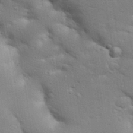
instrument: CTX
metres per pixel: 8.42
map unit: Aa
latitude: 32.8002
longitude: -145.1781
